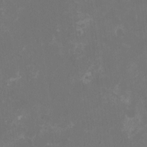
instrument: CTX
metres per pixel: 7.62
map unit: HNhu
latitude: 1.4048
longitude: -1.3481
